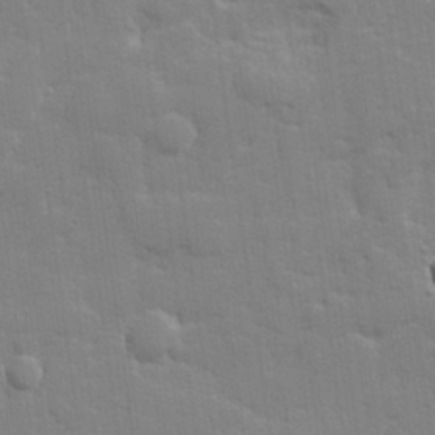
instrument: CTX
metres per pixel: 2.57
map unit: lHvf
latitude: 24.7057
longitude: 142.1416
